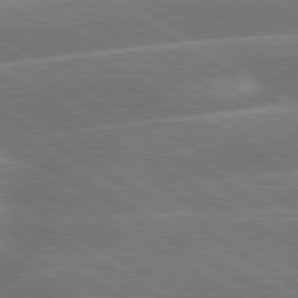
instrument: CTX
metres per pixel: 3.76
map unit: lApd
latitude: 79.8961
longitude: -131.1593
